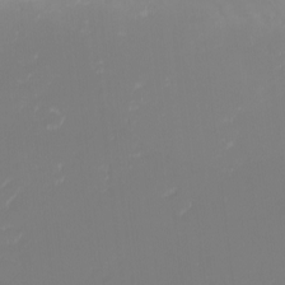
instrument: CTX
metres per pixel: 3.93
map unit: Nhu
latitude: -5.1242
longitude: -86.4412
